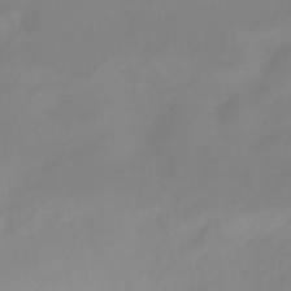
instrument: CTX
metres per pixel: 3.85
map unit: Ht
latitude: -13.0675
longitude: -51.1970
